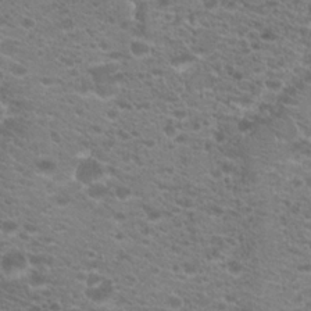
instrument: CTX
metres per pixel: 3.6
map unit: Hto
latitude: 20.2145
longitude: -39.5749
